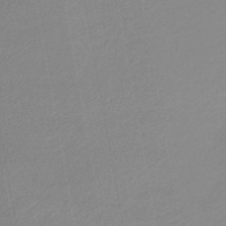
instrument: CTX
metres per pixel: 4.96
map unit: lHb
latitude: -44.0283
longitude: 62.0283
